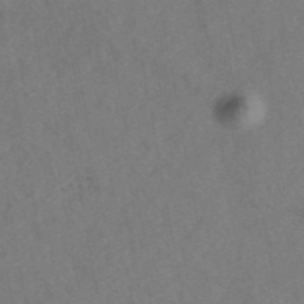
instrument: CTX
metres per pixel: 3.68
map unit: ANa
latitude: 44.0633
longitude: 29.6533
